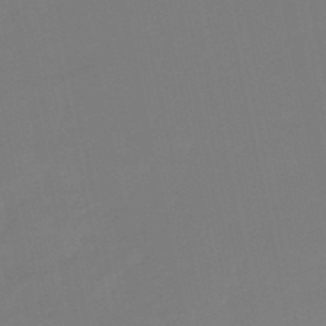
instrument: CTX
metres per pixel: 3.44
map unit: lHb
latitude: -50.1228
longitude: 81.0109
